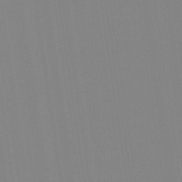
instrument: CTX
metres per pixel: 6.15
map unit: Aa
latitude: 33.1214
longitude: -142.6680
